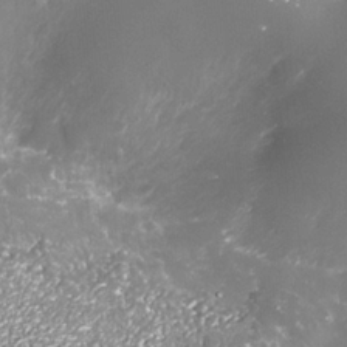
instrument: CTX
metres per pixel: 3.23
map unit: Nhe
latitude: -35.7855
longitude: -91.3293
